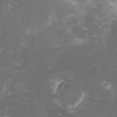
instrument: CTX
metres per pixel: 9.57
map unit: lHvf
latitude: -14.2551
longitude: -99.2348
